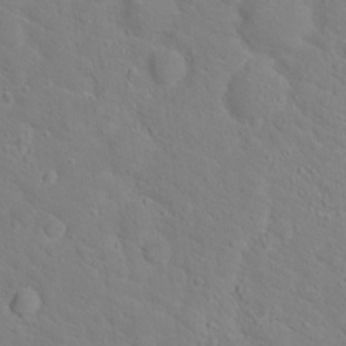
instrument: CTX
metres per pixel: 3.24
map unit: Hto
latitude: 17.8583
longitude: -36.2145
